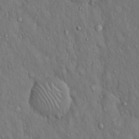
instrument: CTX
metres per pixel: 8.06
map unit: Hto
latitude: 15.3482
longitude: -57.9906
